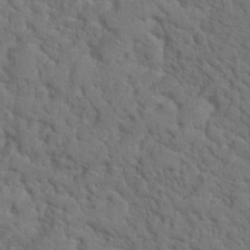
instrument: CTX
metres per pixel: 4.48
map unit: Hto
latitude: 19.0458
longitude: -35.0080
